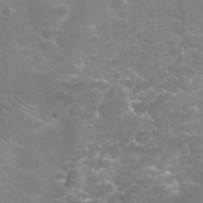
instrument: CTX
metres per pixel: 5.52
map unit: Nhu
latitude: 25.8583
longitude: -53.1025
